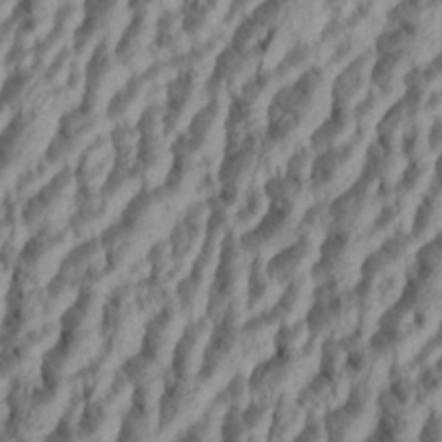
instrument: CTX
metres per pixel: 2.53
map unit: Aa
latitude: 34.2900
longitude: -137.1403
